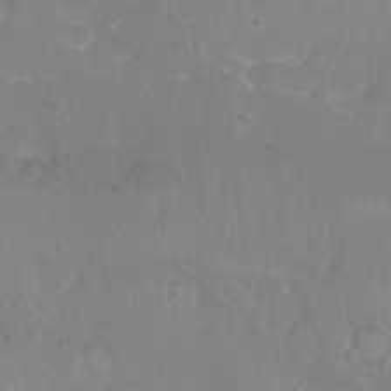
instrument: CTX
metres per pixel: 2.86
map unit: Nhu
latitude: 6.7057
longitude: -18.9513
